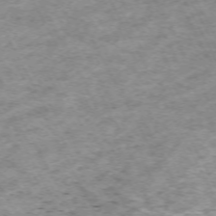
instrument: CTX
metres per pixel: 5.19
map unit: Hpe
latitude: -70.7274
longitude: 12.9542
